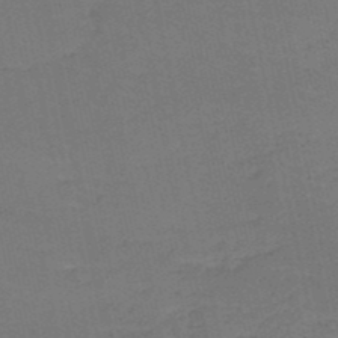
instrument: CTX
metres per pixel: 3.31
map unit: HNb
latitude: -50.2928
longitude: -48.9136
